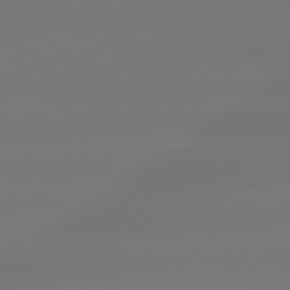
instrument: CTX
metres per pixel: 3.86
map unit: lApd
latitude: 79.3482
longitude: -136.4034
